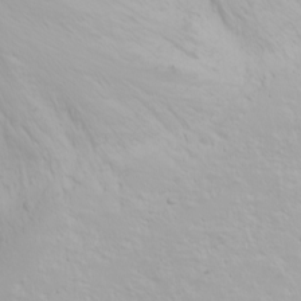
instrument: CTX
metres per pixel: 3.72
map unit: Htu
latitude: -0.3496
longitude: -76.2144
